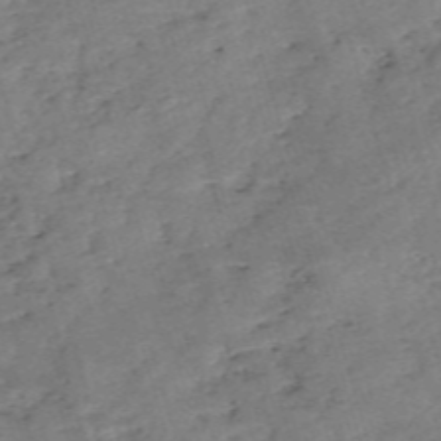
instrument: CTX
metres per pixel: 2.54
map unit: eHh
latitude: -55.1242
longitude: -90.8758
